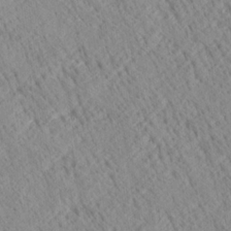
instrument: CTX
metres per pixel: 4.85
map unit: Ave
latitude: 20.8947
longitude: -140.0822
